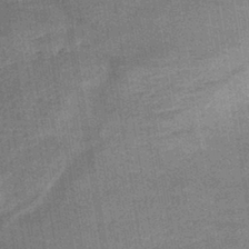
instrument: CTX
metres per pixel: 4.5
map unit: lHb
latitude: -40.0850
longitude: 74.7841
